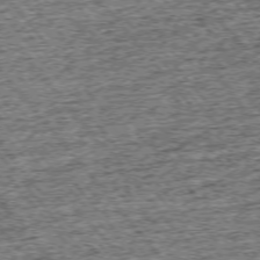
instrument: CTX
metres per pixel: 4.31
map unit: Ap
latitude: -75.3321
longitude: -91.3293
